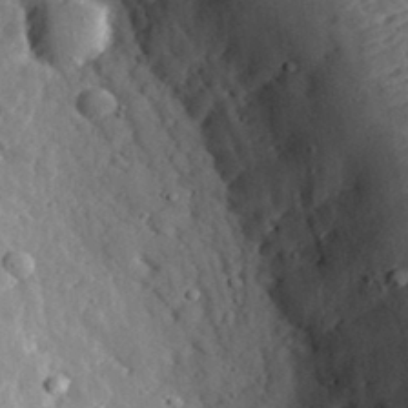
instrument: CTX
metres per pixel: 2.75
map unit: lHvf
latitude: 32.5546
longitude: -83.8394
